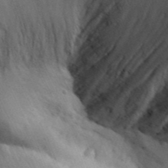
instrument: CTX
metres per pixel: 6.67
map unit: Aa
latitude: 30.6113
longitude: -142.6491
